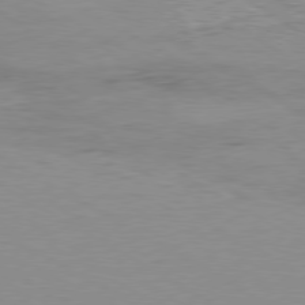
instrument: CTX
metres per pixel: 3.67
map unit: Ap
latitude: -80.3307
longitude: -51.9339
